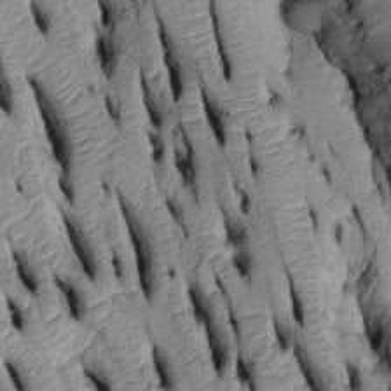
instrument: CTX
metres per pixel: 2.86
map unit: Htu
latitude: -6.2550
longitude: 155.1620
